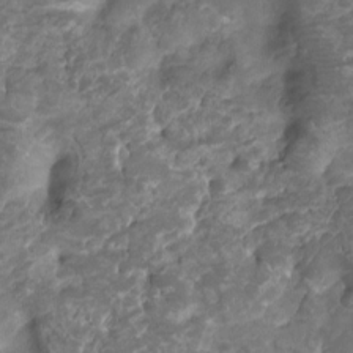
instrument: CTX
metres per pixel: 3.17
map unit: HNhu
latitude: -21.2565
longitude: 85.2564
